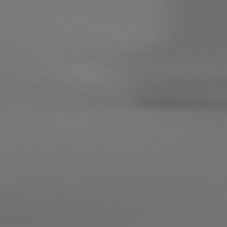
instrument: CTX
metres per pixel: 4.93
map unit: lApd
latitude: 80.5357
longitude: 137.2565
